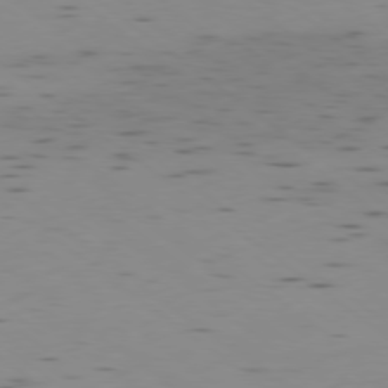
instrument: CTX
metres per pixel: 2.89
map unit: Ap
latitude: -78.8975
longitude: -62.9514
